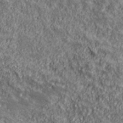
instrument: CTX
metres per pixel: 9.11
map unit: eHh
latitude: 43.5938
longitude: -88.6113
